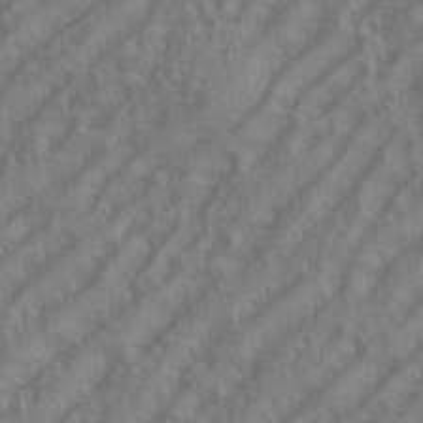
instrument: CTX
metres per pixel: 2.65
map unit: eHh
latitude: 35.5560
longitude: -133.8017
